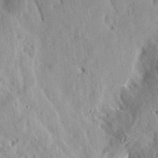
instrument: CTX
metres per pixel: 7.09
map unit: eHh
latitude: 12.7058
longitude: -73.9906
